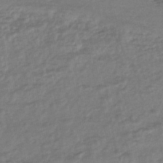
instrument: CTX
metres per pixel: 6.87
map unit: HNhu
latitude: -44.8408
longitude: 95.8233
